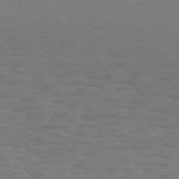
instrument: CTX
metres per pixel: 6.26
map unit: Hpe
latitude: 73.7261
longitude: -140.2900
